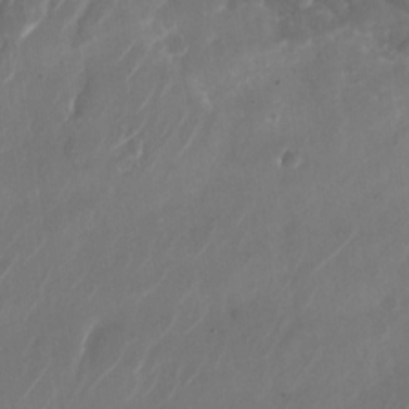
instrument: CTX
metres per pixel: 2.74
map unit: Nhu
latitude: -28.1606
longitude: -70.5735
